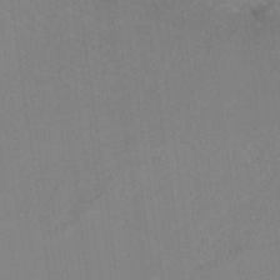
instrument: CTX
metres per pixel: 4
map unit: ANa
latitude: -37.8422
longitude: 95.5777
